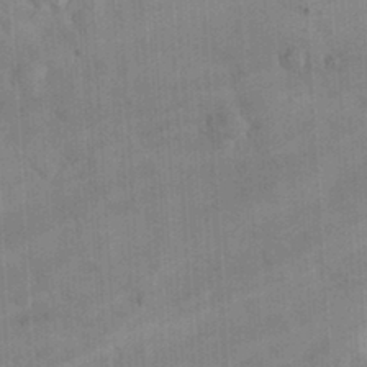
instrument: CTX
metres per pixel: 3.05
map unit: eHh
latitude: 25.1970
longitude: -65.4237
